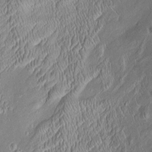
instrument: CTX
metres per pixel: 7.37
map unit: Htu
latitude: -5.8044
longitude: 157.8233
